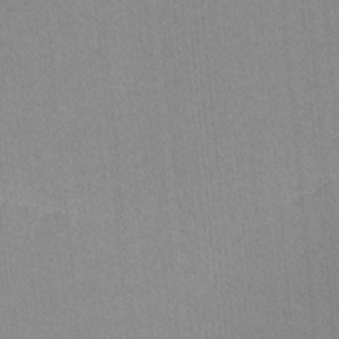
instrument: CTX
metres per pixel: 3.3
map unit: lHvf
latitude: -11.2187
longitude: -103.4615
